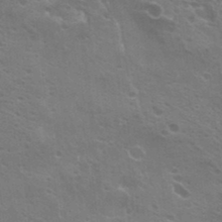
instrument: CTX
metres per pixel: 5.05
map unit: Hto
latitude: 23.1781
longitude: -42.1578
